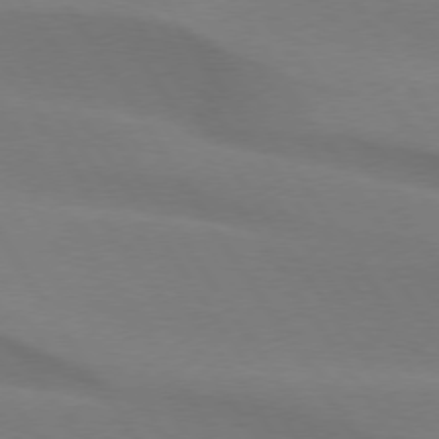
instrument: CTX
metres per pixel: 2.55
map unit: lApd
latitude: 75.0647
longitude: -66.4034
